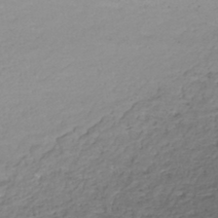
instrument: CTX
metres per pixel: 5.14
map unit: HNhu
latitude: -44.6707
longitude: 95.1998
